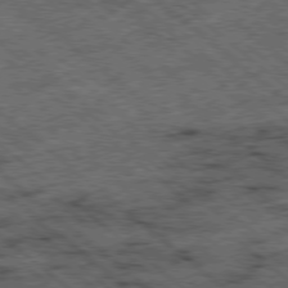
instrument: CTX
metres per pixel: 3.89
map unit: Ap
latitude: -78.9163
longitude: -52.0444
